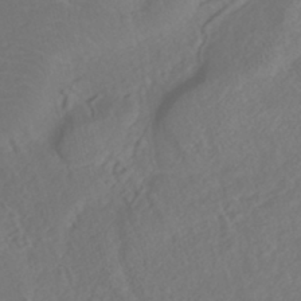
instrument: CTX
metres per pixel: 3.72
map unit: Nhe
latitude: -40.9730
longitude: -110.1200
